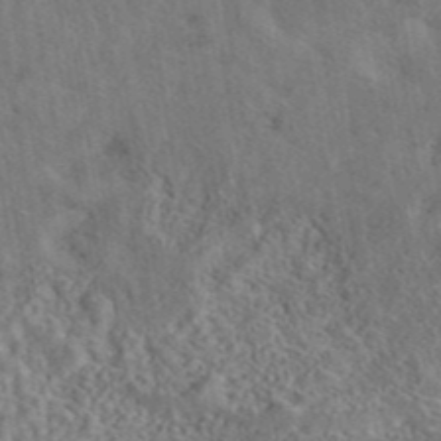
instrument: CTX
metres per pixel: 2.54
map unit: eAb
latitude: 42.8758
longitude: 109.7100
